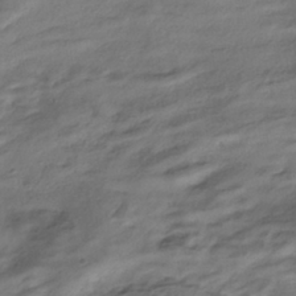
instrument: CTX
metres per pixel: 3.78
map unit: HNhu
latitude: -39.6344
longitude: 102.1417
